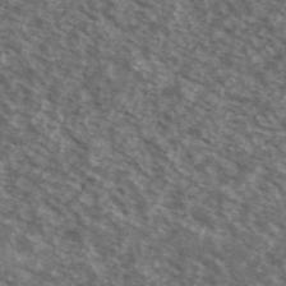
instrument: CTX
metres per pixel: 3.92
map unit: Ave
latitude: 39.1025
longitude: -110.9514
